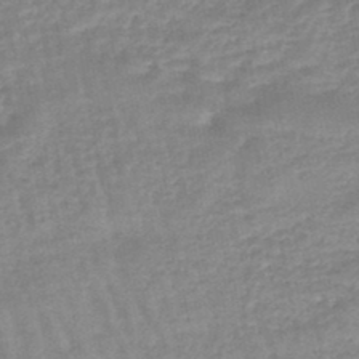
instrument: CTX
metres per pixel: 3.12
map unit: eHb
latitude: -45.2943
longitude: 79.9745
